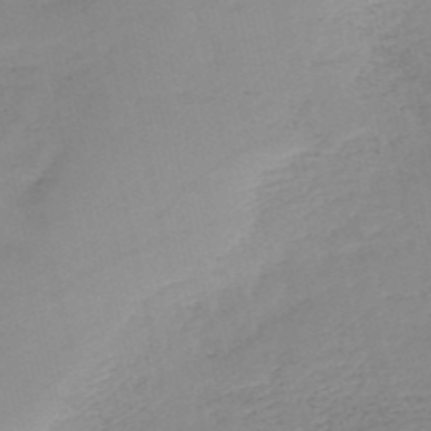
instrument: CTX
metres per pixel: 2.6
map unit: HNb
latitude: -52.6329
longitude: -39.4048
